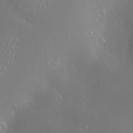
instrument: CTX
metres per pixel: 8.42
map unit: Hve
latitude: -11.1998
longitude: 174.0283
